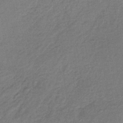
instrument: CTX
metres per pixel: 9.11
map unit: lHb
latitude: -35.4454
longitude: 62.4440
